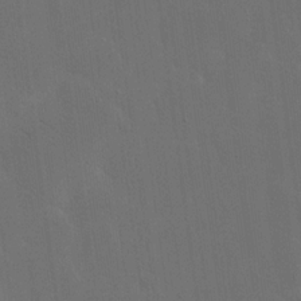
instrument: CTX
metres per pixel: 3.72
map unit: eHh
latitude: 19.1403
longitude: -66.5545
